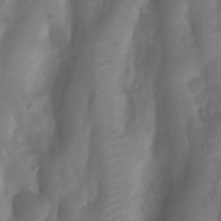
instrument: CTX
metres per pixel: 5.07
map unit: Nhu
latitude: 7.2915
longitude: -22.6112
